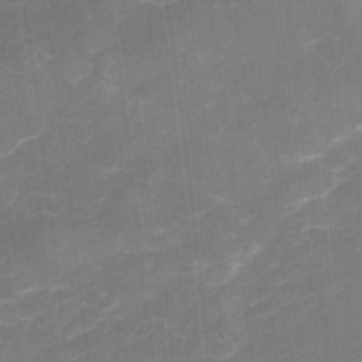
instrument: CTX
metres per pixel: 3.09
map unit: Nhu
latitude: -22.9164
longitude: -56.3089
